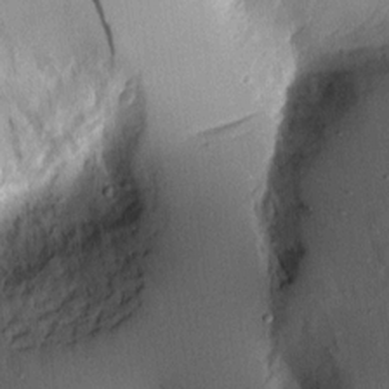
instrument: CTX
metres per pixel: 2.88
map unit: Aa
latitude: 9.9717
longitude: -129.2726
